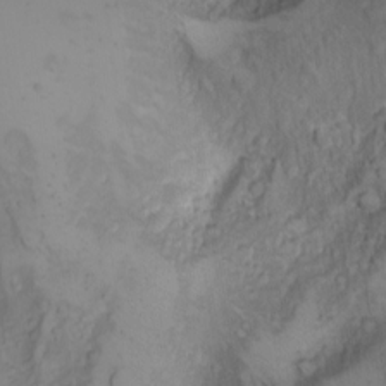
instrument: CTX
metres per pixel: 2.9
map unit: Nhu
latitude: -4.8408
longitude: -86.3089
